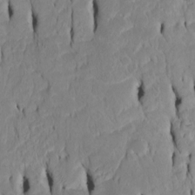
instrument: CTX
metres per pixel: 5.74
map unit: Htu
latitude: -4.8786
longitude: 151.9367
